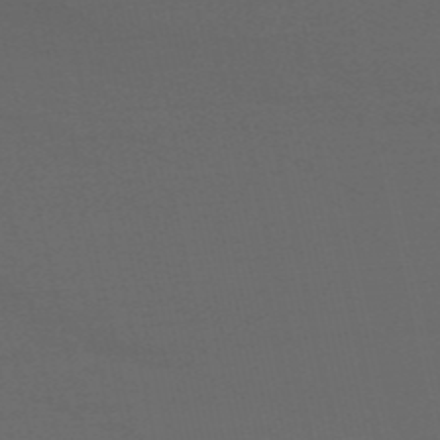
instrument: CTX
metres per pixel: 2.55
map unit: HNb
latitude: -54.9542
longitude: -40.9513
